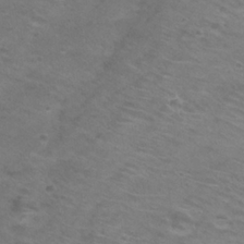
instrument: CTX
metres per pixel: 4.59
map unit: Hto
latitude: 25.1592
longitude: -30.3468
